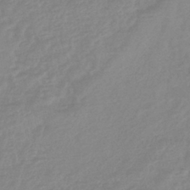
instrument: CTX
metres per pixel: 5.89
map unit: lHb
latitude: -42.0283
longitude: 78.0283
